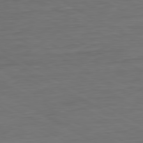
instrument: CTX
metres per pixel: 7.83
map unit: Ap
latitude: -81.4644
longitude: -78.9136
